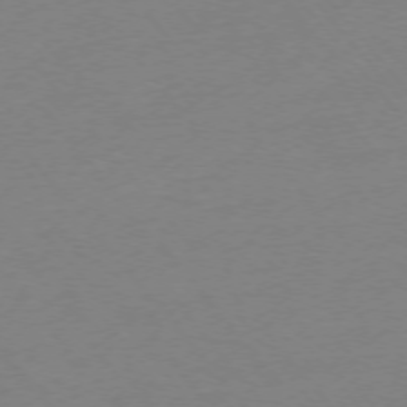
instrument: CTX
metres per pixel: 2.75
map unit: Ap
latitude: -75.2565
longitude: -71.4804
